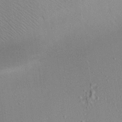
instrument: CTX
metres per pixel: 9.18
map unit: Aa
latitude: 18.7057
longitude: -140.8380
